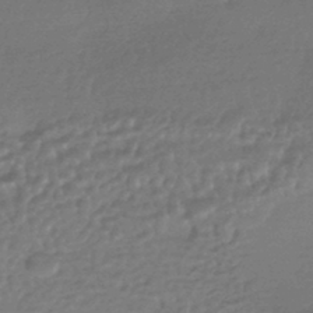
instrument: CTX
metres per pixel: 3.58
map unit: HNhu
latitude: -44.0850
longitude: 93.4265
